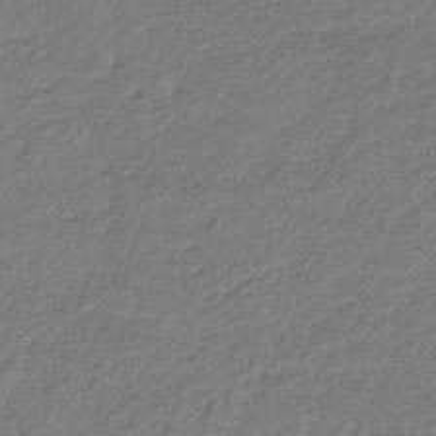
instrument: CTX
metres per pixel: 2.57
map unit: eHb
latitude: -30.4251
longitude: 68.6896
